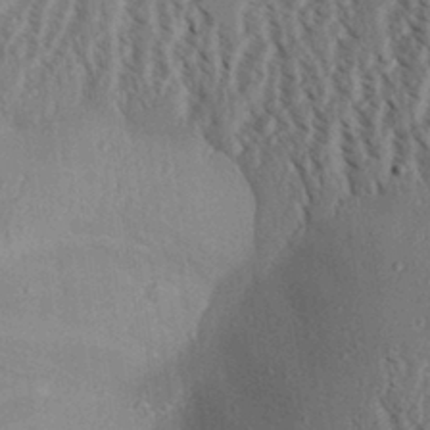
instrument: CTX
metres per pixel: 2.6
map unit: Aa
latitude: 31.2726
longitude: -138.2145
